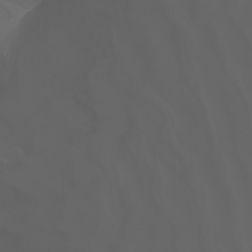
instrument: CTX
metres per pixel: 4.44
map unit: Nhu
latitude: -7.0486
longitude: -85.3104
